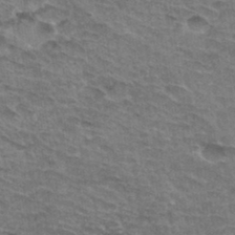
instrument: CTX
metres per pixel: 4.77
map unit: Hto
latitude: 32.8380
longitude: -46.9325
